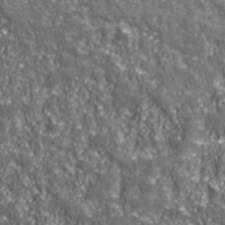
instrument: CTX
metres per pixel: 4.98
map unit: eHh
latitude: 42.7624
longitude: -91.0081
